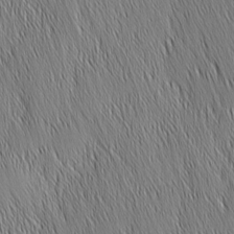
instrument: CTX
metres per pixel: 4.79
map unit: Nhu
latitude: -6.2361
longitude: -150.3845
